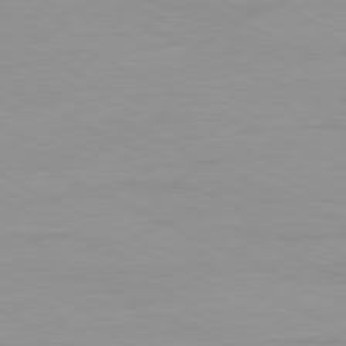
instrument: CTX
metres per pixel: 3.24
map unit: Ap
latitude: -81.0676
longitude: -93.7071
